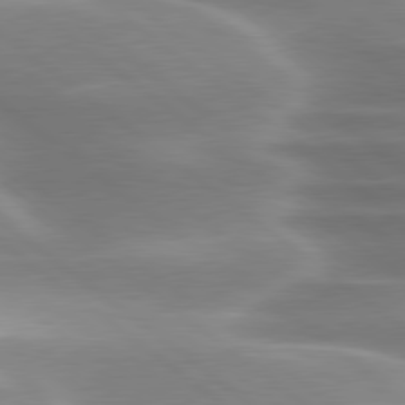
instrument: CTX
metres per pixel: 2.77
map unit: lApd
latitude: 79.8206
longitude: -117.9150
